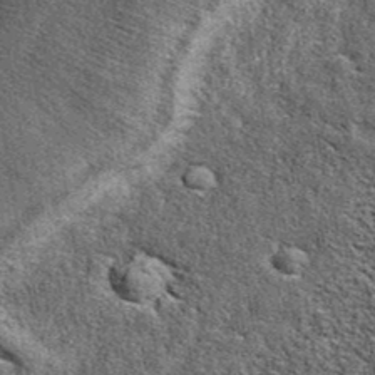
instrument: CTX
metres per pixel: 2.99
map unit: eAb
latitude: 39.2915
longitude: 106.2361
